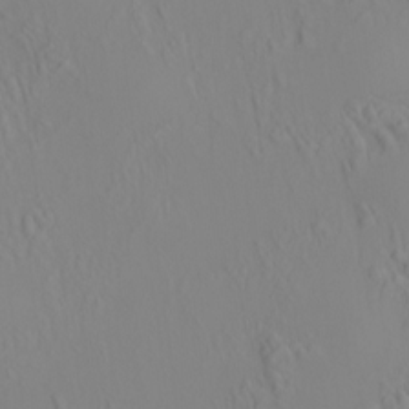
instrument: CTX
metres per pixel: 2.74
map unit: HNhu
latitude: 7.3482
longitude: 14.0850
